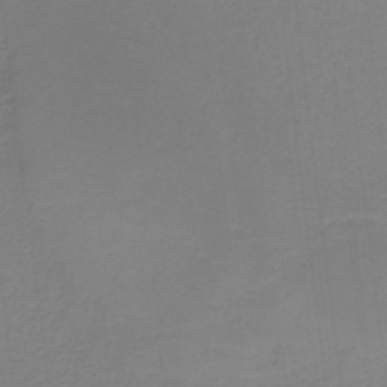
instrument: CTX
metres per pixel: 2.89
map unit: HNb
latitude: -37.1809
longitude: 55.7667
